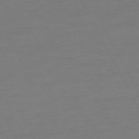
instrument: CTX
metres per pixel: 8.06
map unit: Ap
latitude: -74.3496
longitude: -69.8583
